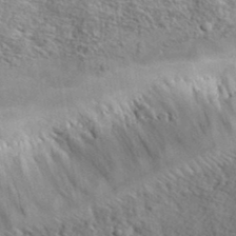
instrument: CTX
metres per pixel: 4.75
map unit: lHvf
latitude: 37.4049
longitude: -88.1578
